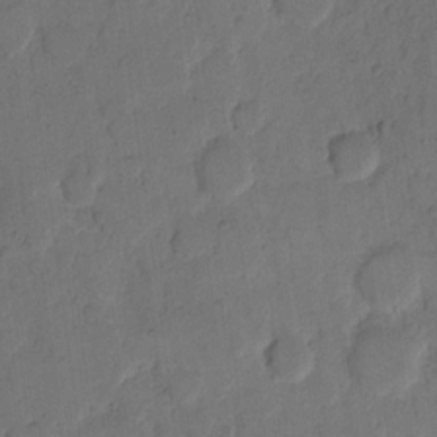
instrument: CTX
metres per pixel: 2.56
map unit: eHh
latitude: 12.0444
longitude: -65.8583
